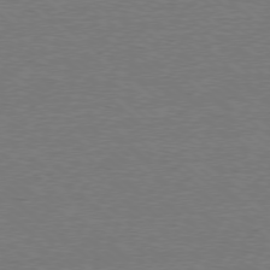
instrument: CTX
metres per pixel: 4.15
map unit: Ap
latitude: -78.6140
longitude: -82.7624
